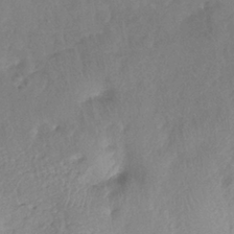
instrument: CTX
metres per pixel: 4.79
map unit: eHh
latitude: -39.7100
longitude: -28.6301
